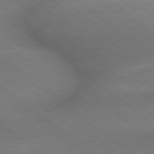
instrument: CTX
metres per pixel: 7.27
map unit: lApd
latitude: 79.4427
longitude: -167.5938
